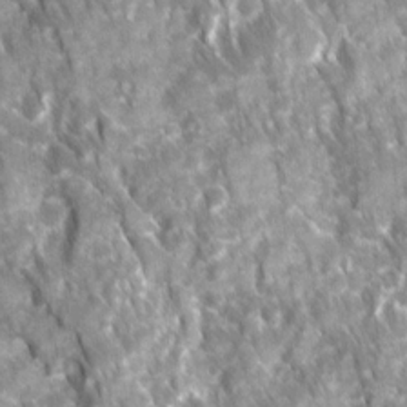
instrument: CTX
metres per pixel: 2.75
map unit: Ave
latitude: 16.4601
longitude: -131.5183
